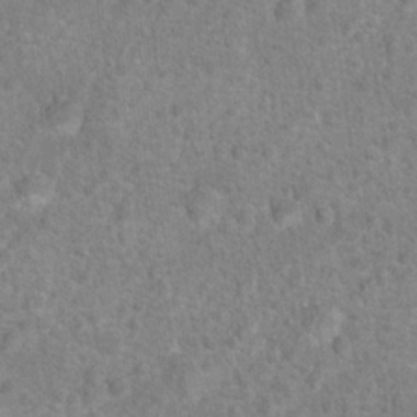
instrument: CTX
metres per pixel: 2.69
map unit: Hto
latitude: 16.9703
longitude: -41.8205
